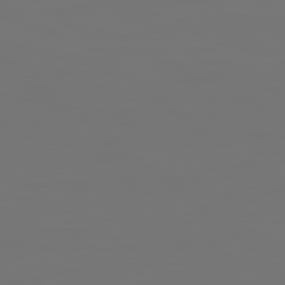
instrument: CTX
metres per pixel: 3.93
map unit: Hpe
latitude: 78.4223
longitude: 177.5588
